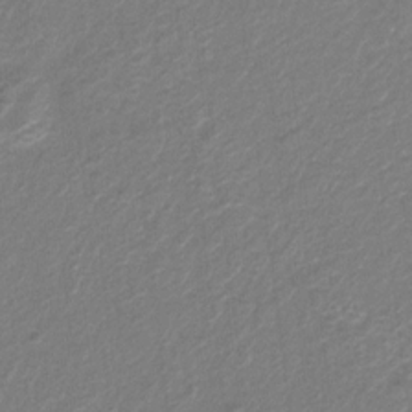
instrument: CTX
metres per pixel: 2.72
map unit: Hto
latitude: 6.2711
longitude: -31.4805
